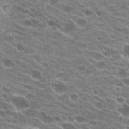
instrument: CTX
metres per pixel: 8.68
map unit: Hto
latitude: 24.4601
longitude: -42.3278
